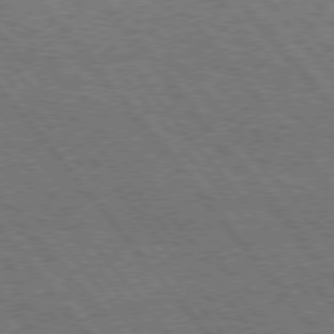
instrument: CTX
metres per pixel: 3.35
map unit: Hpe
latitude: 75.5938
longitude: -140.1199
